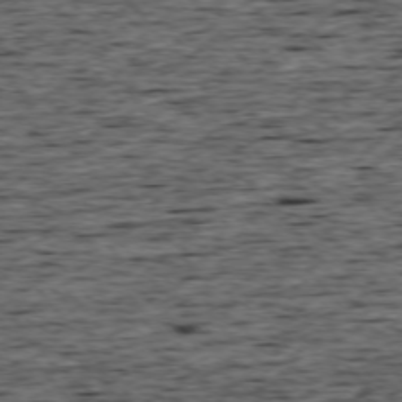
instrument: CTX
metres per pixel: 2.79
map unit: Ap
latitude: -75.3132
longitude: -92.4790
